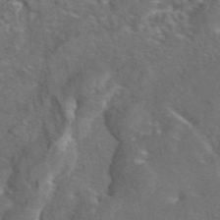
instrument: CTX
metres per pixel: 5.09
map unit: eAb
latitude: 43.7261
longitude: 110.8030
